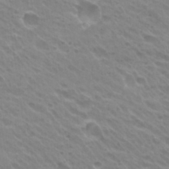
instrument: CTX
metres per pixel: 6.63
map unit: Hto
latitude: 27.2159
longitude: -35.2914
